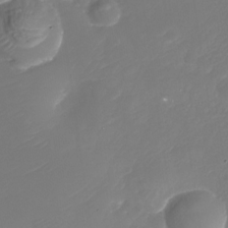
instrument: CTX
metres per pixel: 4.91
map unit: Nhu
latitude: -30.3684
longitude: -71.7449
